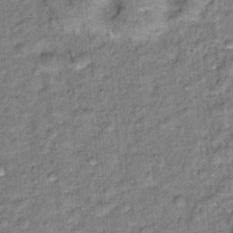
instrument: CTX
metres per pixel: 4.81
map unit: Hto
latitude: 15.5560
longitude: -36.2334
